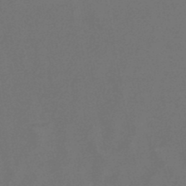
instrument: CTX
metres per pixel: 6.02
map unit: lHb
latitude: -47.6910
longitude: 74.0094
